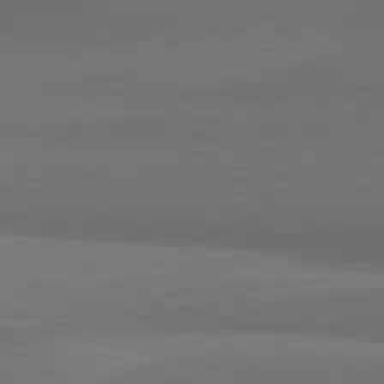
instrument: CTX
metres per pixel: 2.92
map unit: lApd
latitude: 81.5560
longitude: 155.7667
